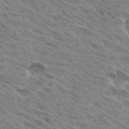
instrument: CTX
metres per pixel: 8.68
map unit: Hto
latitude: 25.8016
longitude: -40.7057
